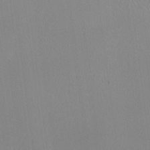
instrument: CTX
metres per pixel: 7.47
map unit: HNhu
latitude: -0.5763
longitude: -1.0458
